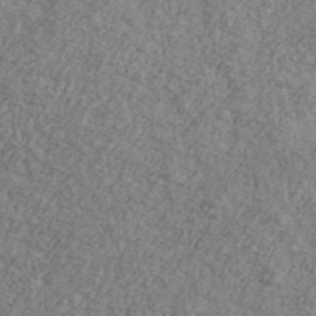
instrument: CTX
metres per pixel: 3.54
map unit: Ave
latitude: 41.2725
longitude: -110.7813
